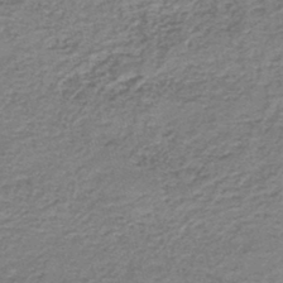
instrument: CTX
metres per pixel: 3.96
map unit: HNb
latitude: -44.0283
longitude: 50.6707
